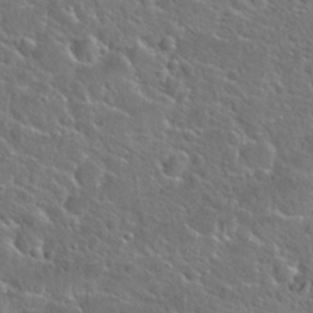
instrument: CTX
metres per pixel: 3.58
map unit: Hto
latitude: 24.9702
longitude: -50.1577
